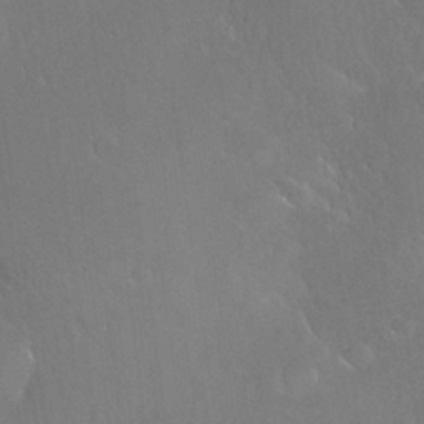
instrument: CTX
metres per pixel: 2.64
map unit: Nhu
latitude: 26.3656
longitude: -57.2725
